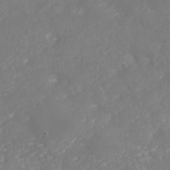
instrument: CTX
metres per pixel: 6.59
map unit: Nhu
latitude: -28.8786
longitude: -64.7435
